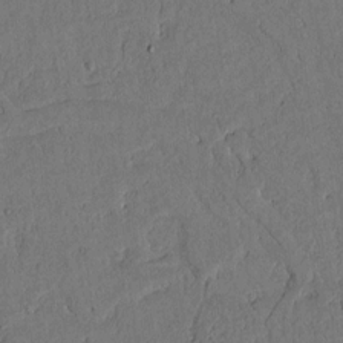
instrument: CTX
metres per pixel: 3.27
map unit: lAvf
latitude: 4.8569
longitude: 169.1809
